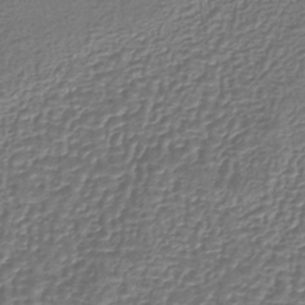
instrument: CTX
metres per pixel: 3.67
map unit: lHb
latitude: -41.8611
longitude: 64.7274
